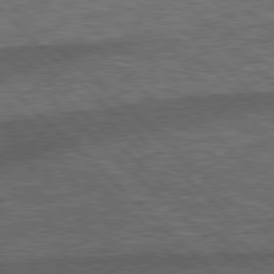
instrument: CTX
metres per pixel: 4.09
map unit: Hpe
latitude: 78.1956
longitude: -158.4223
